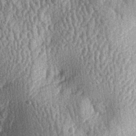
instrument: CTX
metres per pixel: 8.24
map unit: lAa
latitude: -6.5385
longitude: -127.7639
